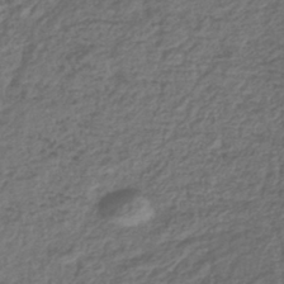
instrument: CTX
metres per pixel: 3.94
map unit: lHb
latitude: -40.7463
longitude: 70.8030
